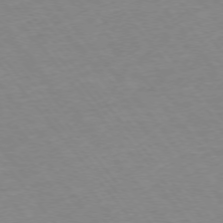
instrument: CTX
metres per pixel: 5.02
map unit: Ap
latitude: -75.4455
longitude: -81.4993
